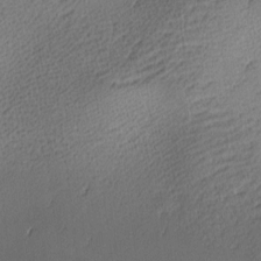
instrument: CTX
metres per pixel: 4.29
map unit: lAa
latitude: -10.4440
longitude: -125.3670
